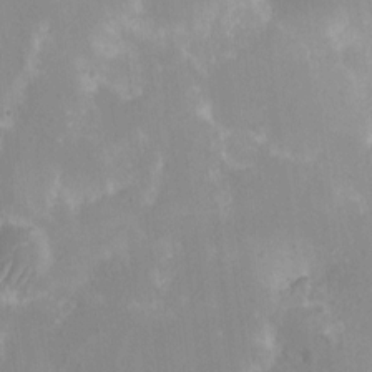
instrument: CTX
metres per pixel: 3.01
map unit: HNhu
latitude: 7.4426
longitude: -5.3104
